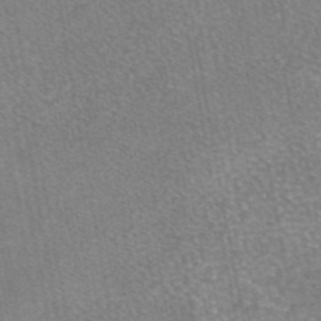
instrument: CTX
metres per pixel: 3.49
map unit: eAb
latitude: 45.4993
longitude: 105.9556
